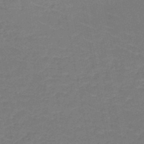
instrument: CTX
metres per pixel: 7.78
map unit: HNb
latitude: -50.1606
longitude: -48.3278
